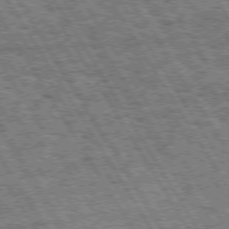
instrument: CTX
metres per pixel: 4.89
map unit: Hpe
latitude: 73.6883
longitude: -126.1578
